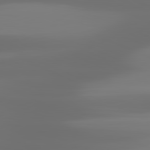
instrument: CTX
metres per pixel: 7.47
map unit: lApd
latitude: 81.2726
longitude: -137.8206
